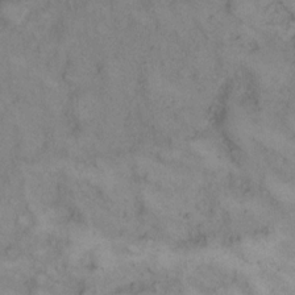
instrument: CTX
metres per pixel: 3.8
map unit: eHh
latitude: 14.2523
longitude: -63.2915
